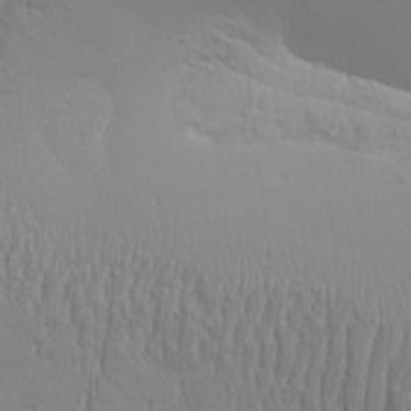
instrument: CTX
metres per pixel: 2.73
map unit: Aa
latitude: 9.4615
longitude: -130.2901
